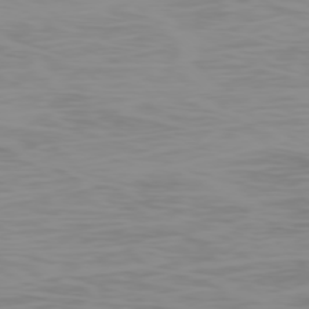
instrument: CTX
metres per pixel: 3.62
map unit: Ap
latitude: -77.8044
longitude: -73.2348
